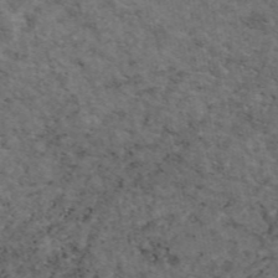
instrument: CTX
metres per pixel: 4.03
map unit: eAb
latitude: 46.3657
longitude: 116.6896
